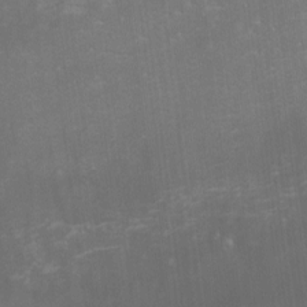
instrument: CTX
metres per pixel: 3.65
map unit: eHh
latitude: -1.7667
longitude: -79.9150
